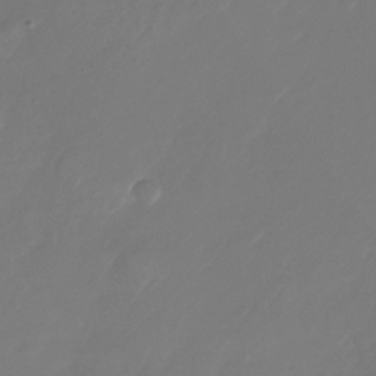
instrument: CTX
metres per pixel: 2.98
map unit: Nhu
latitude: -27.4265
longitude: -72.5168
